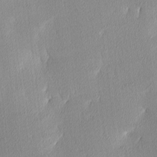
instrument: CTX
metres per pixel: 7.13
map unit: Ave
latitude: 3.4048
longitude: -113.4426
